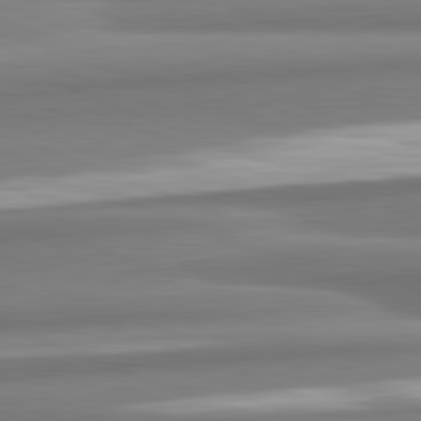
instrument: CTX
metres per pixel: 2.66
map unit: lApd
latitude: 82.3278
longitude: 178.2739
